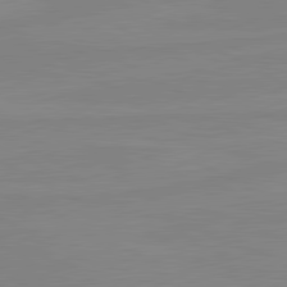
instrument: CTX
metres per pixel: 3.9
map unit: lApd
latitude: 80.9514
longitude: -176.4601
